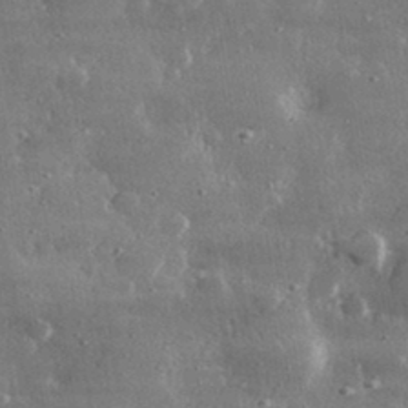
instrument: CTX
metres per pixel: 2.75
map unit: lHvf
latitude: 31.2915
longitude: -90.7813
